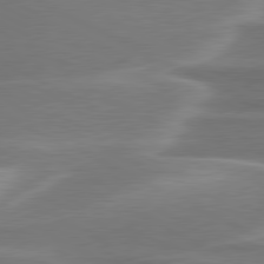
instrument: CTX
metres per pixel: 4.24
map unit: lApd
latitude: 79.9528
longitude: -116.2900
